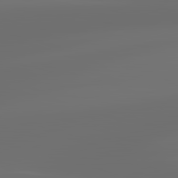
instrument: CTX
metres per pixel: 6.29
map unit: lApd
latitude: 83.5371
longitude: -129.5938
